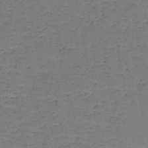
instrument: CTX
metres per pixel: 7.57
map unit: HNb
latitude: -48.9164
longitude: -40.2711
